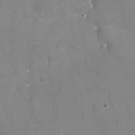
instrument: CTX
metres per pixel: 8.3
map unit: Nhu
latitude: -20.9919
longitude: -58.0255
